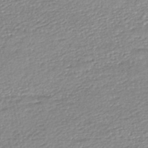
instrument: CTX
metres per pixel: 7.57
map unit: HNhu
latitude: -46.7274
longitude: 102.7274
